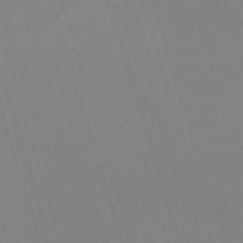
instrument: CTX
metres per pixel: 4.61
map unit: eHh
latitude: -61.7478
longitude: 49.5588
